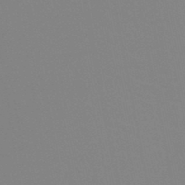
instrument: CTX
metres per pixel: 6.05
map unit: HNb
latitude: -46.1983
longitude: -43.1403
